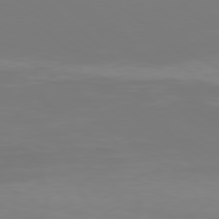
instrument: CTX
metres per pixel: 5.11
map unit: Hpe
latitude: 77.7260
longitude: -135.6505
